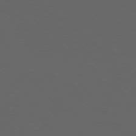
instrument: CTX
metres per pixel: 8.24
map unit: Ap
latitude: -77.7478
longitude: -75.6316
